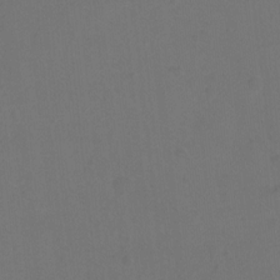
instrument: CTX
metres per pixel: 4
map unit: Hto
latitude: -10.0661
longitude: -37.1026
